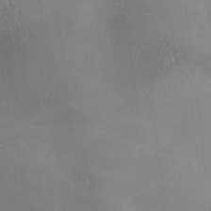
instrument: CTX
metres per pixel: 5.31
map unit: lAa
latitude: 0.4601
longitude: -116.6113
